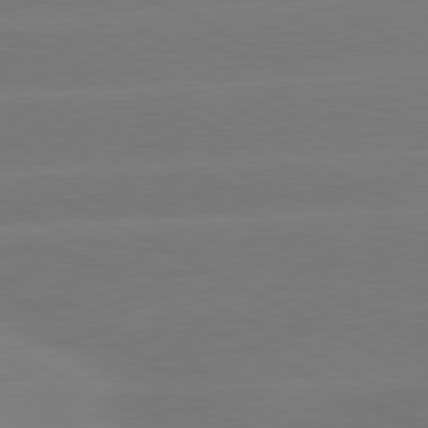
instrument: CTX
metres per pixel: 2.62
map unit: lApd
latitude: 81.0458
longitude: -153.9339
